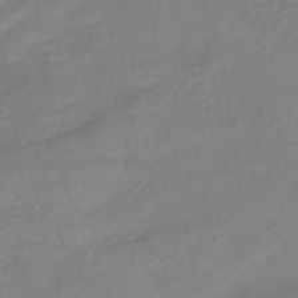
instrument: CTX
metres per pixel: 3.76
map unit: lHb
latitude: -41.3887
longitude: 77.6344
